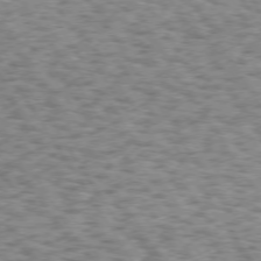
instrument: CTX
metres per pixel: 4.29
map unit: Hpe
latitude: 73.1593
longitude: -130.6302
